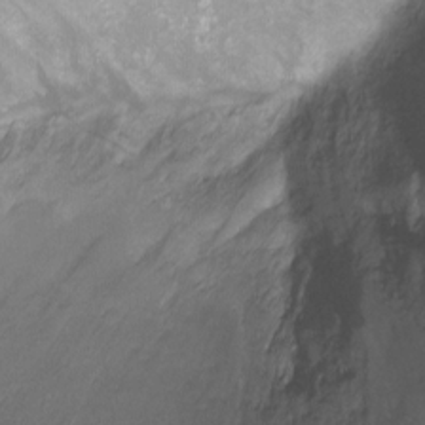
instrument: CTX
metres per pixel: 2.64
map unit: Ht
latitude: -11.0298
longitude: -38.8758
